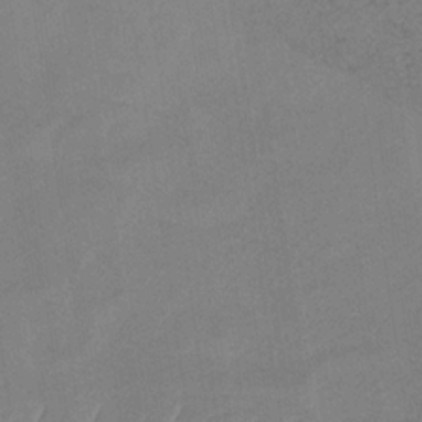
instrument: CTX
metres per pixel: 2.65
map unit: HNb
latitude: -33.1998
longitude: 63.5399
